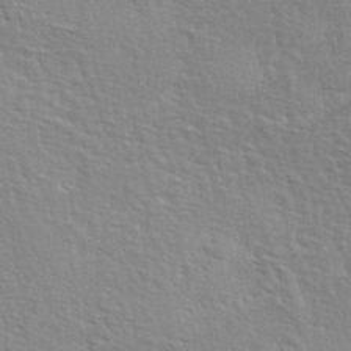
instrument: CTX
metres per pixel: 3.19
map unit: lAa
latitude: -4.1983
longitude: -121.9339
